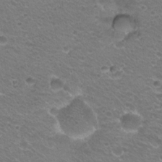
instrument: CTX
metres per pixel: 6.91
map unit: Hto
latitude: 20.8191
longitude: -32.6113
